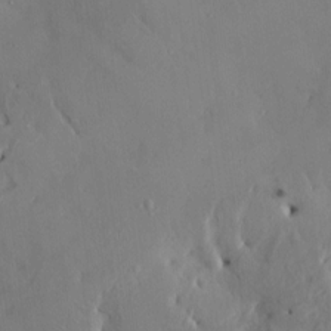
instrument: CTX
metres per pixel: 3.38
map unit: HNhu
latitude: 6.2145
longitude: 0.6141
